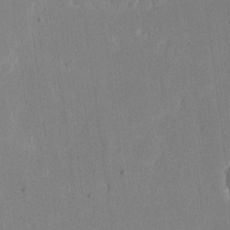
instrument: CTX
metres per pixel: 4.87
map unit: eHh
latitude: 11.2537
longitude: -69.5560
